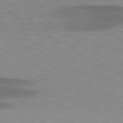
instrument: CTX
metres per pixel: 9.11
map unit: lApd
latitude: 79.4238
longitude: -89.5938
